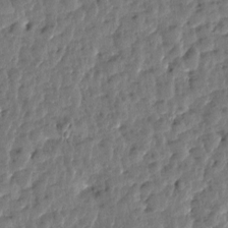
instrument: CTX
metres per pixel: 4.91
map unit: Htu
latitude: 0.5923
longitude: 179.9367
